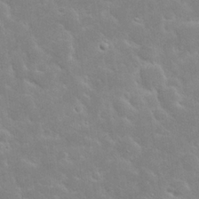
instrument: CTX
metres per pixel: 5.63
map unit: Nhu
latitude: 23.9528
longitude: -72.1956
